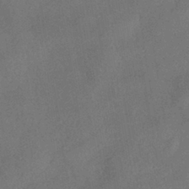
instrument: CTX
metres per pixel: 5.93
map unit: HNhu
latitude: -40.6707
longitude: 98.4629
